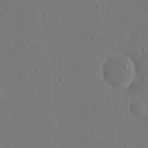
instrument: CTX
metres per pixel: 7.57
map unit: eHh
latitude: 16.1956
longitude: -70.1200
